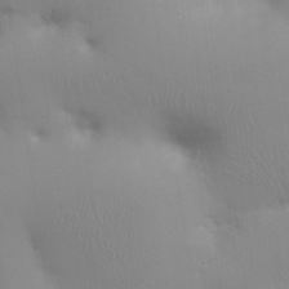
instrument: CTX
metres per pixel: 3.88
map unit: eHh
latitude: 25.2348
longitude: -65.6883
